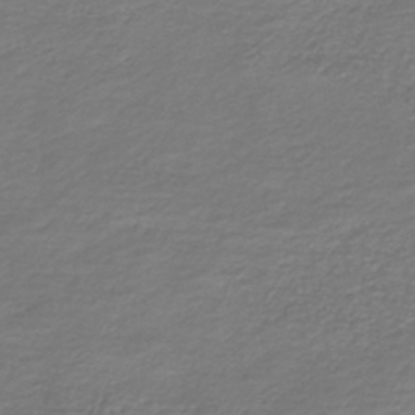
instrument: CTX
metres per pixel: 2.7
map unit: HNb
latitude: -42.8785
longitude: 50.0850
